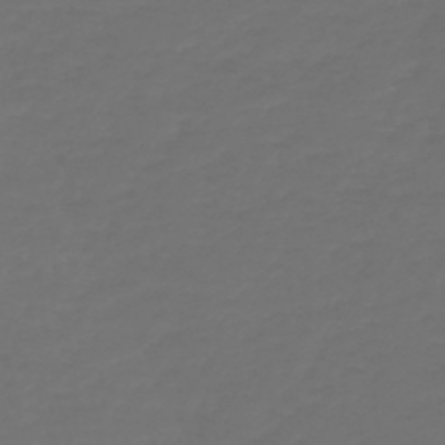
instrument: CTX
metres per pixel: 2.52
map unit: HNb
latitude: -47.8422
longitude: 56.7652
